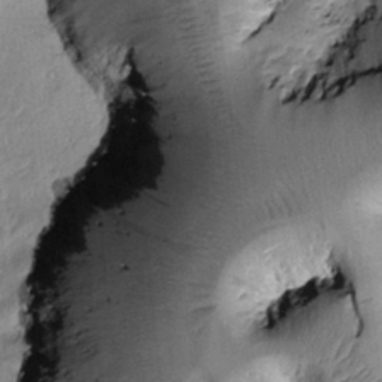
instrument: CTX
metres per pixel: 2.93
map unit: Htu
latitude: -1.0487
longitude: 173.4454
